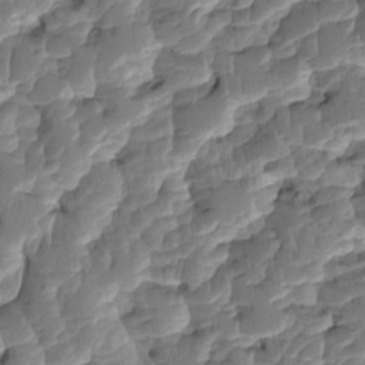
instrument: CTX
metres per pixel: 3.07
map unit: eHh
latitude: -1.9179
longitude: 14.5007
